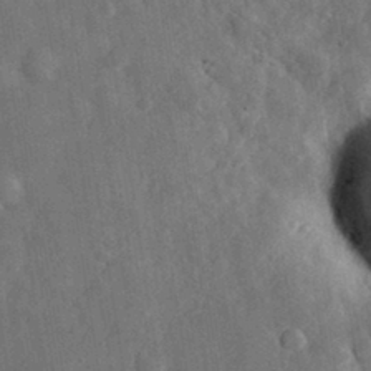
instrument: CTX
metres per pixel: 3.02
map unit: eHh
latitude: 31.9906
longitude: -77.9339
